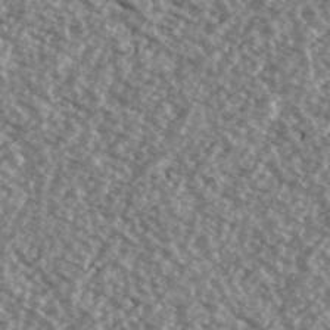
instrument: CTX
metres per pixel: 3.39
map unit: Ave
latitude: 39.5560
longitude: -111.6127
